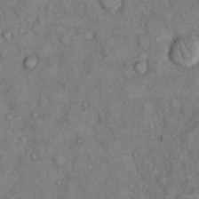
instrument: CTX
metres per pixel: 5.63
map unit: Hto
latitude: 9.0459
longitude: -59.5182
